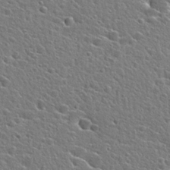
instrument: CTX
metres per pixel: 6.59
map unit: Hto
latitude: 24.8569
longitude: -44.6868
